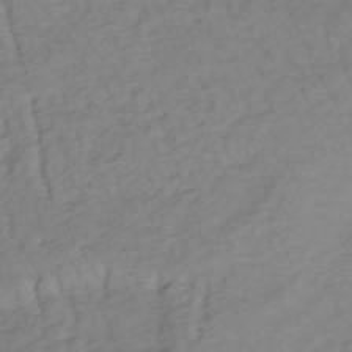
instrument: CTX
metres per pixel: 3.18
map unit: lHb
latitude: -35.3699
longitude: 67.8044
